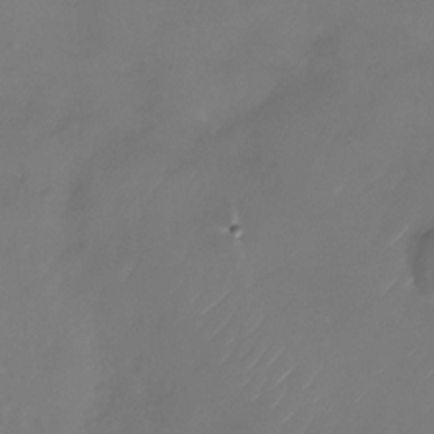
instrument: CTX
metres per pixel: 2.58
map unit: Nhu
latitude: -28.8786
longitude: -72.1956
